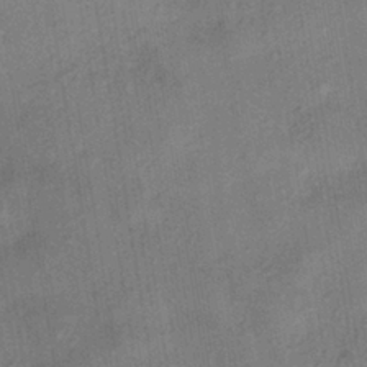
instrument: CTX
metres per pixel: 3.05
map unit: eHh
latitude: -40.8408
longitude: 119.7478
